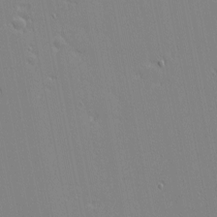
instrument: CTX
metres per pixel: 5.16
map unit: eHh
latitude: -3.5399
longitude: -81.2348
